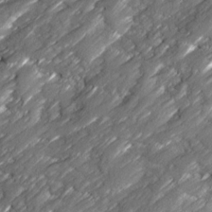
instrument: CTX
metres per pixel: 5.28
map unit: Ave
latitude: 16.8569
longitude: -135.4048
